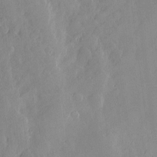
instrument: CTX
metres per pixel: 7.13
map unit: Htu
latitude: -7.7855
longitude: 175.9556
